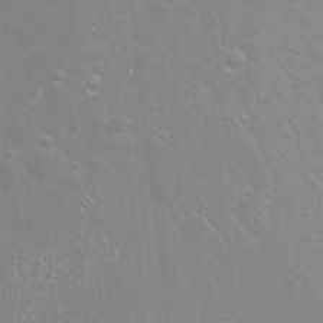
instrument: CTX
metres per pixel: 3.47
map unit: Hto
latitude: -5.0864
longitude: -35.6127
